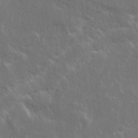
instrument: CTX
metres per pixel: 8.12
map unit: Ave
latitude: 15.6316
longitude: -138.7624
